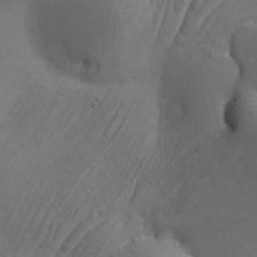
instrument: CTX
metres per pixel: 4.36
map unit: Ave
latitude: -7.1242
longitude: -119.3670
